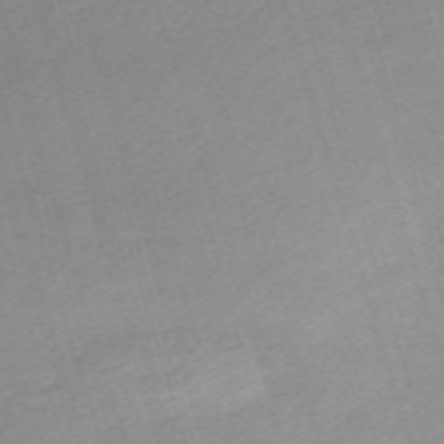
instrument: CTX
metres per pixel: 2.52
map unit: eHh
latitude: -62.1794
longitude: 53.5210
